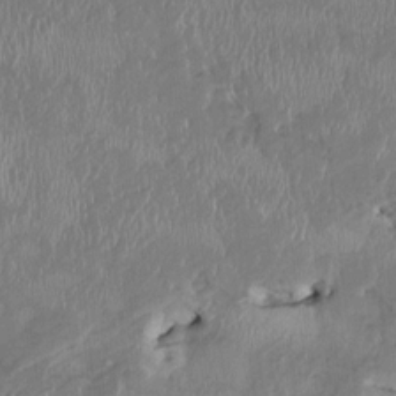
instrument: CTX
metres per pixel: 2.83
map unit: HNhu
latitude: 2.3278
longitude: -5.9528
